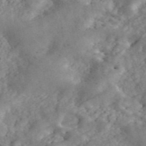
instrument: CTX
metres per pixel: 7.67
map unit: ANa
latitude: 46.0633
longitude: 28.4629
